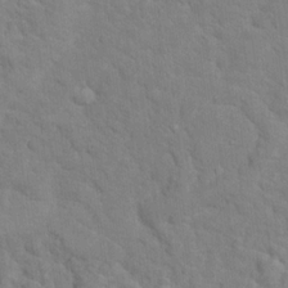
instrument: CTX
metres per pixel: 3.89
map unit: Hto
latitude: 18.3845
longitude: -35.0647
